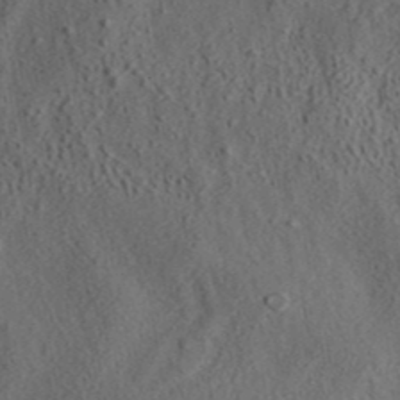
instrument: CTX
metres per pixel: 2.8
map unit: ANa
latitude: 42.2145
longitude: 34.9731
